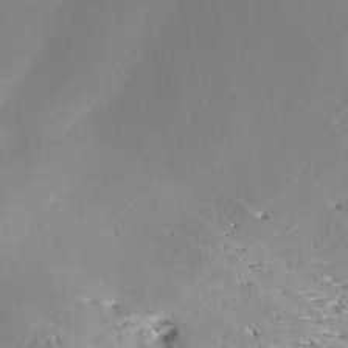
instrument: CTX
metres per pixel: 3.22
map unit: Aa
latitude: 8.0255
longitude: -141.5749
